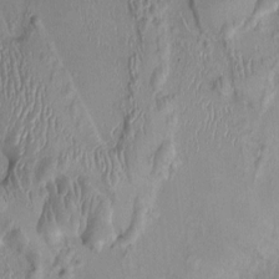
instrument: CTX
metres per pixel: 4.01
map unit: Ht
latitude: 0.1577
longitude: -14.3468
